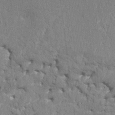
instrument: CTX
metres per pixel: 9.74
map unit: HNhu
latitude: 8.1200
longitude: -5.6127
